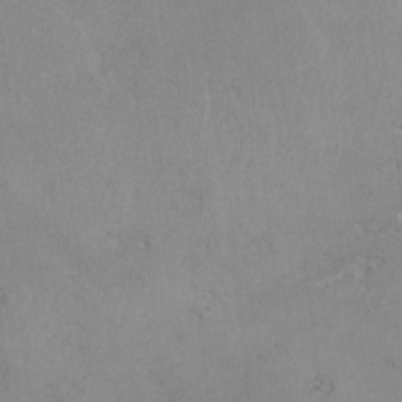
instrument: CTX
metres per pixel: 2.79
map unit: lHvf
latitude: -13.0487
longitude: -101.6127
